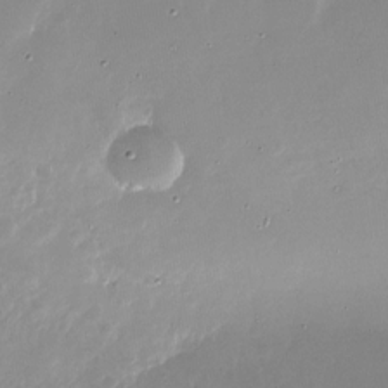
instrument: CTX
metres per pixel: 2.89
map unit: Nhu
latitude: -27.3509
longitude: -60.3845
